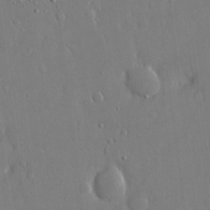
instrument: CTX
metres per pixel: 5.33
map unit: eHh
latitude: 15.3482
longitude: -70.9325
